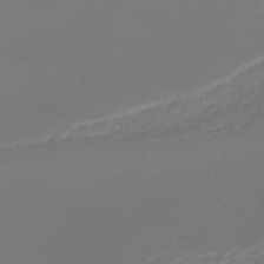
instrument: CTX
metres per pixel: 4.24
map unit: lHb
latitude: -47.5777
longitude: 66.4818
